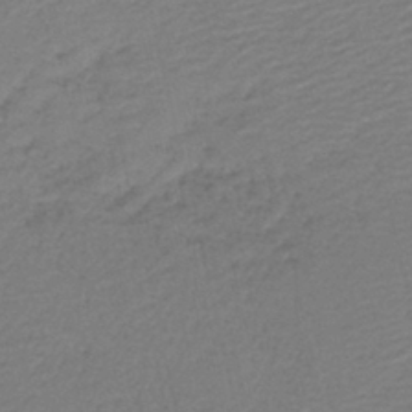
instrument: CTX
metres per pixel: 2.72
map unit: HNb
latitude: -42.0472
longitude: 50.2173
